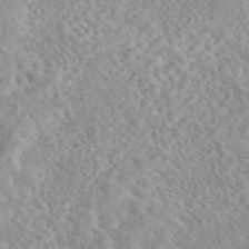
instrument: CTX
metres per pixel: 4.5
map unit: eAb
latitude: 44.4601
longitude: 115.5588
